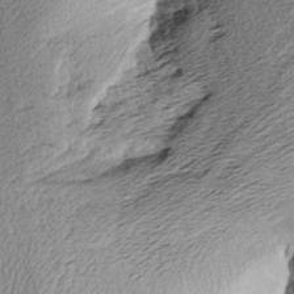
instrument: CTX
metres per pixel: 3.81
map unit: Aa
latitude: 8.0822
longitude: -141.0458
